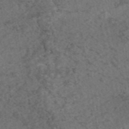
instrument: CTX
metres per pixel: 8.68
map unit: eAb
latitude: 45.7072
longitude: 114.3306
